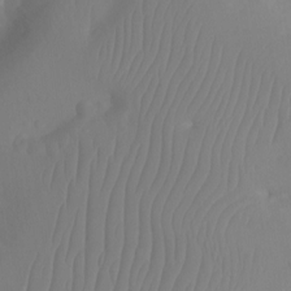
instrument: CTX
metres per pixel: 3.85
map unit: Aa
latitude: -12.8597
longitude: -67.7071
